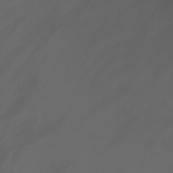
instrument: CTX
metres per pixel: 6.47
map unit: Nhu
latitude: -1.7856
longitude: -77.1214
